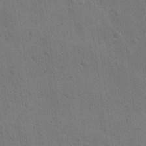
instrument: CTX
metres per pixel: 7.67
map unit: lAvf
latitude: -9.5210
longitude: -120.2901
